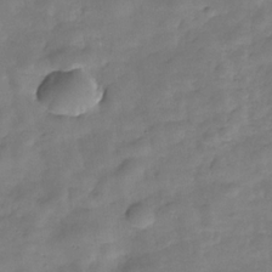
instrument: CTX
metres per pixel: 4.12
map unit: Hve
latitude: -29.7856
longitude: 93.1053
